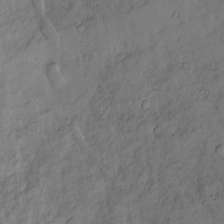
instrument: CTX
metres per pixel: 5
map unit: Ave
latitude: 13.8961
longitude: -132.2712
